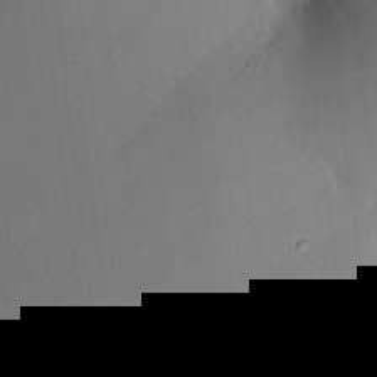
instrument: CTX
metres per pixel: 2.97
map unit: HNhu
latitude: 9.6883
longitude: 16.1606
